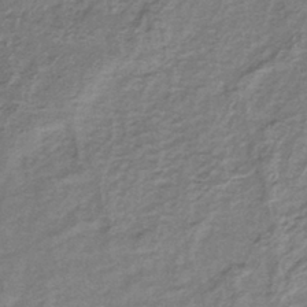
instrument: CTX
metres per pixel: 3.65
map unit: lHb
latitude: -40.0283
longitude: 71.8989
